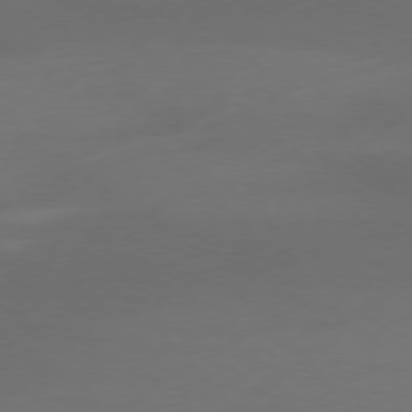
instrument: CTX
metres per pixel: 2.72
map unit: Ap
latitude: -77.4643
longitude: -68.4601
